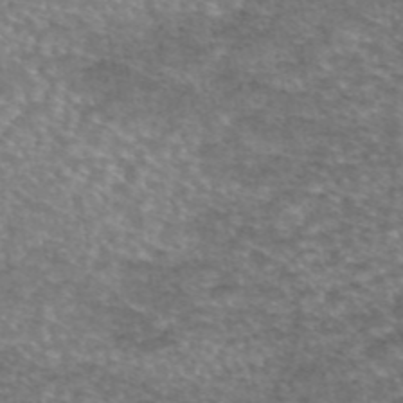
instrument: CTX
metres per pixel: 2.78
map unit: eAb
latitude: 45.6505
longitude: 103.8045
